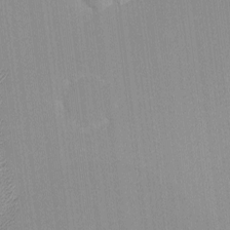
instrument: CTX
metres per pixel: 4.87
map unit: lHvf
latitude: -12.3306
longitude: -103.4993
